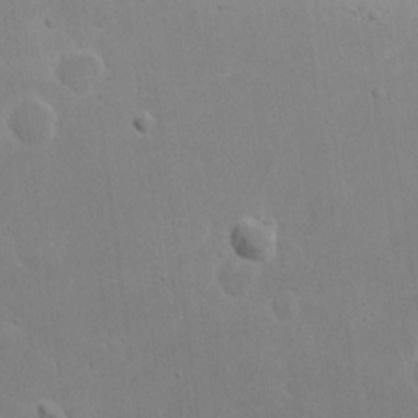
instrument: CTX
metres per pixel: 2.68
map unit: eHh
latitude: 16.8002
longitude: -72.6113
